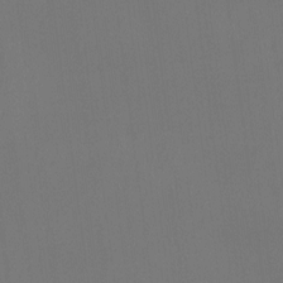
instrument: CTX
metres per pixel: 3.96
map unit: Htu
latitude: -14.0094
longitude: -48.8758
